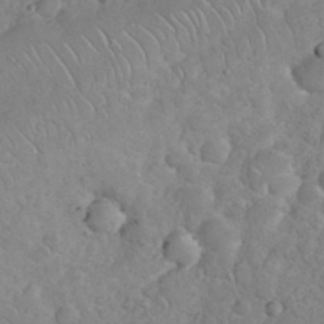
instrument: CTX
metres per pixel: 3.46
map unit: eHh
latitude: 35.1403
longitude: -64.4790
